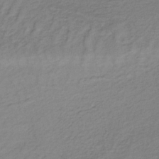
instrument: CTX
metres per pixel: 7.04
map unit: lHb
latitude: -35.2754
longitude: 70.1417
